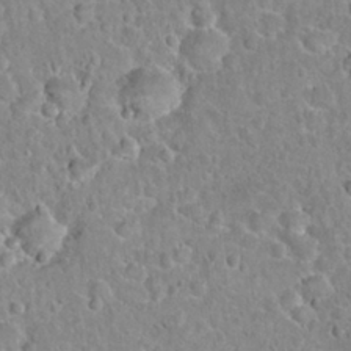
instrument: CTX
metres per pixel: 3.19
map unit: Hto
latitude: 20.9892
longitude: -47.6316
